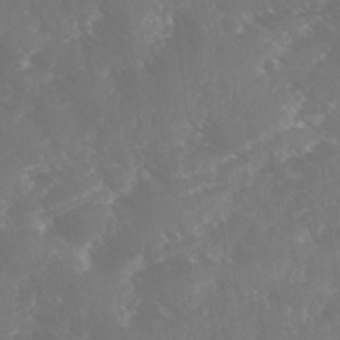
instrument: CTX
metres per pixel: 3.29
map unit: Ave
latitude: 0.9702
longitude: -111.3293
